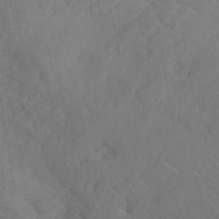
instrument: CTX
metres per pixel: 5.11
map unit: ANa
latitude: 41.5560
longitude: 52.7085
